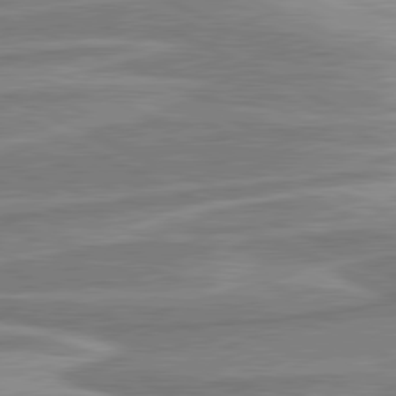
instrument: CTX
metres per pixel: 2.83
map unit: lApd
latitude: 80.7435
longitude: -175.0081
